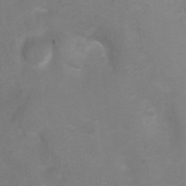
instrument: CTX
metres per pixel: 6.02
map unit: Ht
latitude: 2.0444
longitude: -35.8583
